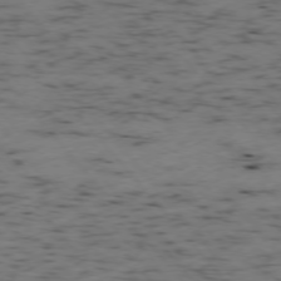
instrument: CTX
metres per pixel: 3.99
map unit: Ap
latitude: -76.2362
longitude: -61.4048
